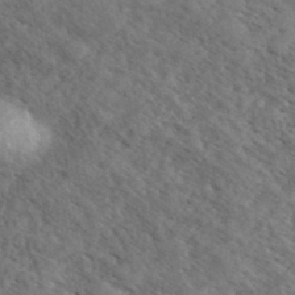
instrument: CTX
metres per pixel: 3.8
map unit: eHh
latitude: 34.8191
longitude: -140.6868
